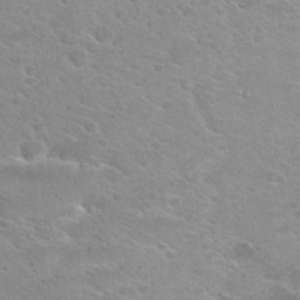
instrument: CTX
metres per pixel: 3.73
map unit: Hto
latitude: 26.2901
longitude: -36.0633
